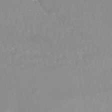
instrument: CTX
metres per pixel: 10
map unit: HNhu
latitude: -43.8800
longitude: 103.2187
